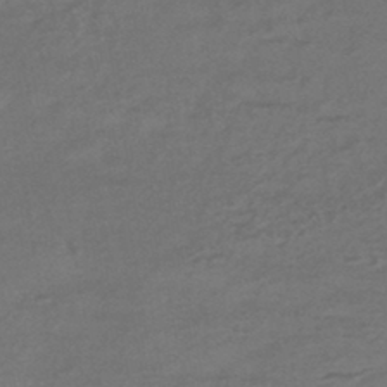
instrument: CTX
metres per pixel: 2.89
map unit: HNhu
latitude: -43.1998
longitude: 95.1431
